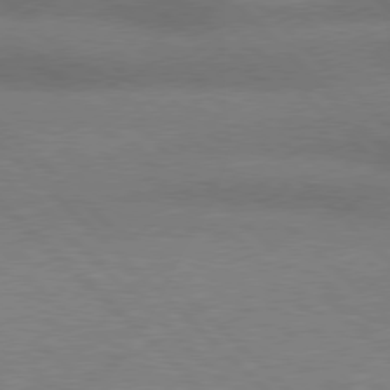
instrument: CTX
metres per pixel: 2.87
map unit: Hpe
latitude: 77.4993
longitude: -156.2711
